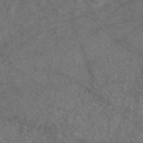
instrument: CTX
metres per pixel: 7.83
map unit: eAb
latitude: 47.4427
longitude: 110.2550
